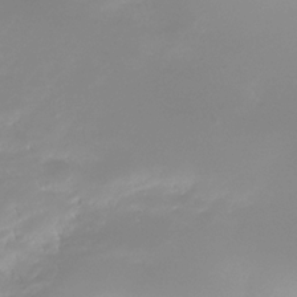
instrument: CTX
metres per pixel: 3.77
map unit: Nhe
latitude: -32.8786
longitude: -117.8394
